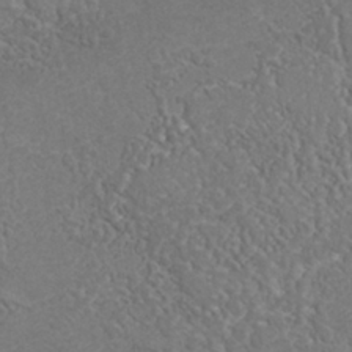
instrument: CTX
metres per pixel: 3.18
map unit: Nhu
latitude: -37.5399
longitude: -80.4601
